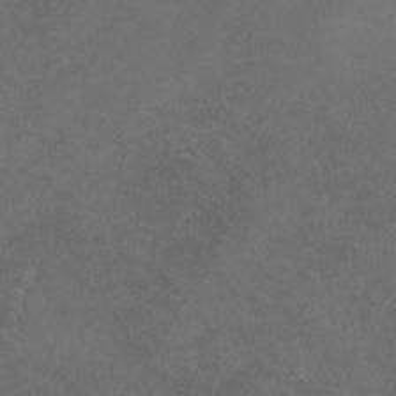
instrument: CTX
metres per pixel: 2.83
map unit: lHvf
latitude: -12.9542
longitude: -99.7827
